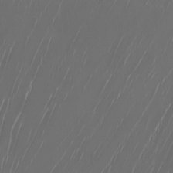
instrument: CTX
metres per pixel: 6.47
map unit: Htu
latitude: -6.9919
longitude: -70.8002
